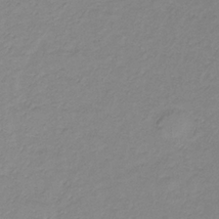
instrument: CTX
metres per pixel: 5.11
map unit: lHb
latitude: -35.6533
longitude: 71.7856
